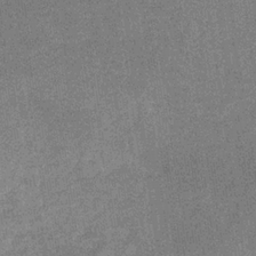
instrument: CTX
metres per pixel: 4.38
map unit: eHb
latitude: -31.8422
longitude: 67.8989
